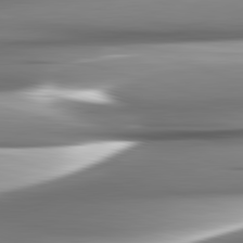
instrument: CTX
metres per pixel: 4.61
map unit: lApd
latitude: 82.6112
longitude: -141.9906
